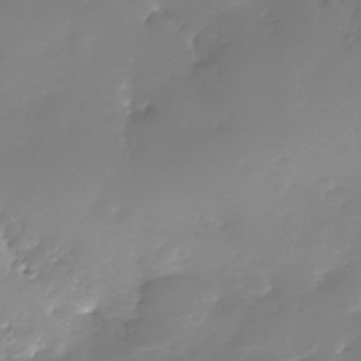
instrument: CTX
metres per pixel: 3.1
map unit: Nhe
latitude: -37.1809
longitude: -113.3293
